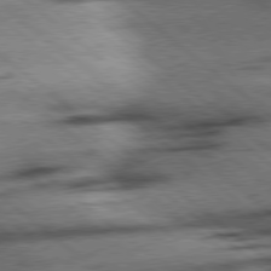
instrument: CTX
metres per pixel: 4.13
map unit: Hpe
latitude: 78.4979
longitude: -153.9150
